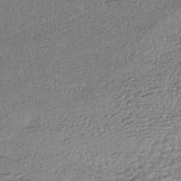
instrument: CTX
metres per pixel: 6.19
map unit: HNhu
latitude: -43.7666
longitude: 95.6155
